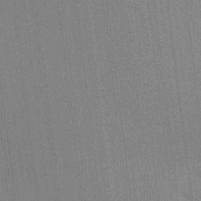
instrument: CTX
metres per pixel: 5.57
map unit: HNhu
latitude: 7.6694
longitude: -5.5182
